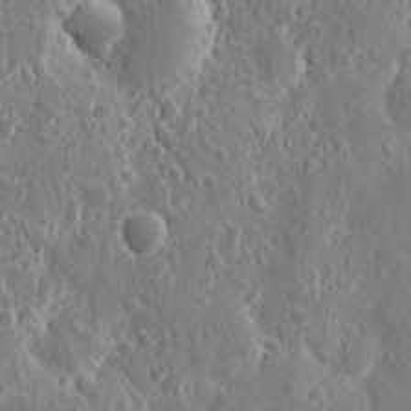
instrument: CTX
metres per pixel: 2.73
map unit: eHh
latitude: 11.2726
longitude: -73.0648
